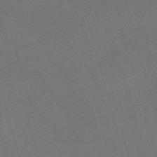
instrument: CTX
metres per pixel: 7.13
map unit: Nve
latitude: -59.0486
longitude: 58.5384
